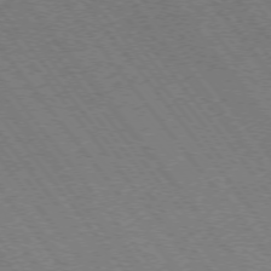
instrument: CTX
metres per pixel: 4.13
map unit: Ap
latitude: -75.8990
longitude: -95.7828
